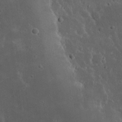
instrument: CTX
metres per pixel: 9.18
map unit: eHh
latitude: 22.9892
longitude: -68.2523
